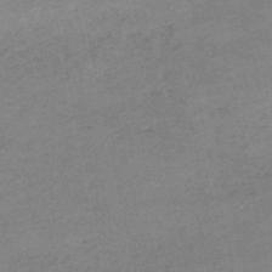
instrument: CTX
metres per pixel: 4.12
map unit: HNb
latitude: -53.3320
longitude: -40.9891
